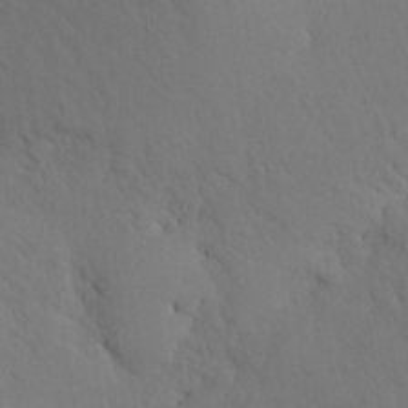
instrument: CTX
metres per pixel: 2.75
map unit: Nhu
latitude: 27.3104
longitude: -72.5546
